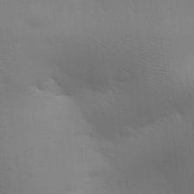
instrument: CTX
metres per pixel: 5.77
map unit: Aa
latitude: 27.3860
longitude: -138.9136
